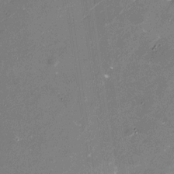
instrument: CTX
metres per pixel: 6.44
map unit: Nhu
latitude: -29.1242
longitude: -75.4993
